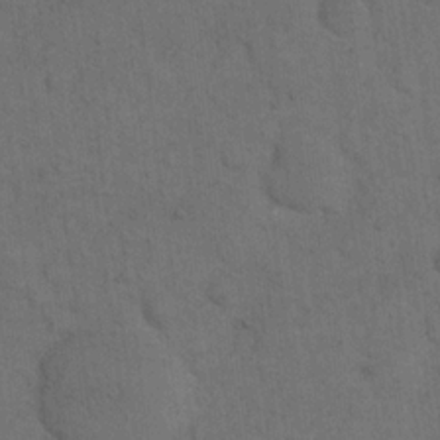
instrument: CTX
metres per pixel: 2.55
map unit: eHh
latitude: 18.8947
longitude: -63.4616
